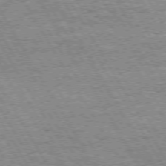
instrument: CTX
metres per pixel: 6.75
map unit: Hpe
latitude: 73.4616
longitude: -129.6316
